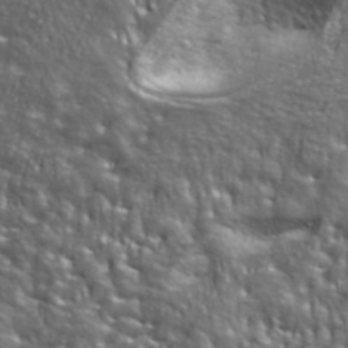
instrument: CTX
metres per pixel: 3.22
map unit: ANa
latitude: 40.1388
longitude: -90.4223
